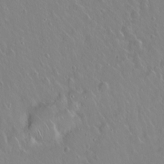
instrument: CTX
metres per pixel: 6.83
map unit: eHh
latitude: 1.8205
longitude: -54.6112
